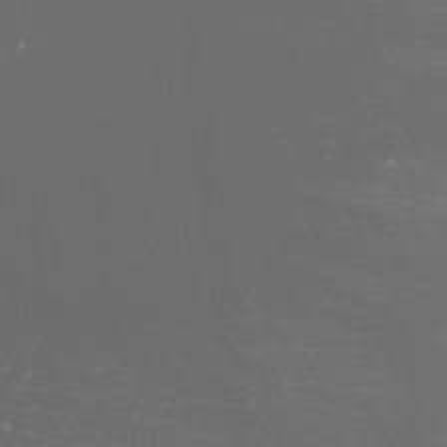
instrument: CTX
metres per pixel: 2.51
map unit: Htu
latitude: -0.7464
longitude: -77.8205
